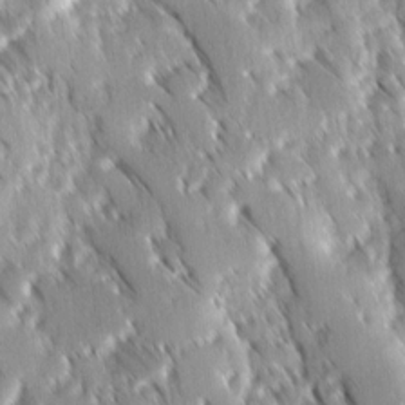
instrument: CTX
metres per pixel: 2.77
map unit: Ave
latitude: 8.7813
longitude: -104.4790
